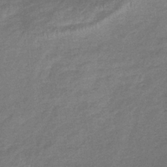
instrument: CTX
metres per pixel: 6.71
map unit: lHb
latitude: -40.2361
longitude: 75.3888
